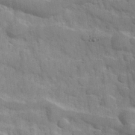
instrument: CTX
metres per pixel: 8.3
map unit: Hve
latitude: 31.4805
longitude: 151.3699
